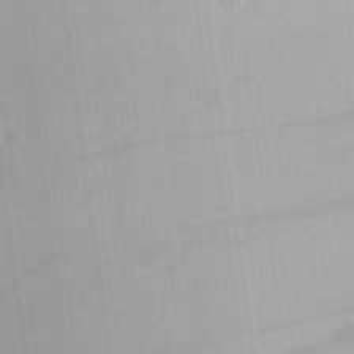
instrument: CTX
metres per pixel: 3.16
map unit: Aa
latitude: 24.1388
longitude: -135.9339
